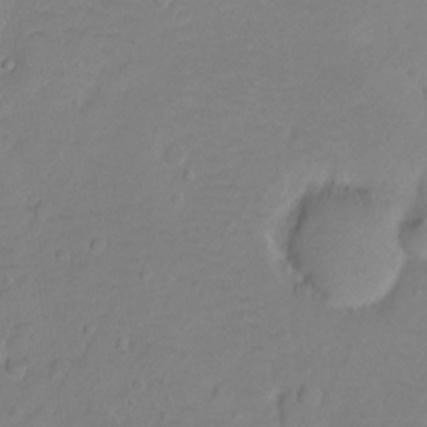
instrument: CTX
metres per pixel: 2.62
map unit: Ht
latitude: -8.9731
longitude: -36.2334
